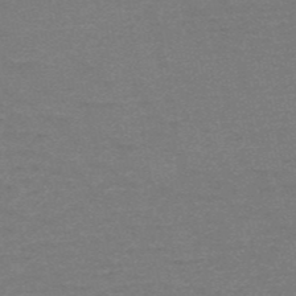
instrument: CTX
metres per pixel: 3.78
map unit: HNb
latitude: -53.0675
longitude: -43.5749
